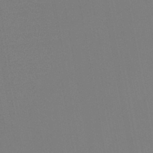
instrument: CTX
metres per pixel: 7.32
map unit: HNb
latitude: -44.6330
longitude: -44.5734
